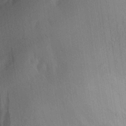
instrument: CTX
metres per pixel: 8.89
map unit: Aa
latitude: 29.8772
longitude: -145.2915
